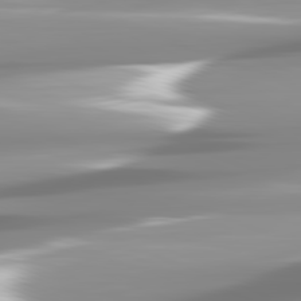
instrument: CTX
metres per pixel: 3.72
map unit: lApd
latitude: 82.0444
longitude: -138.9703
